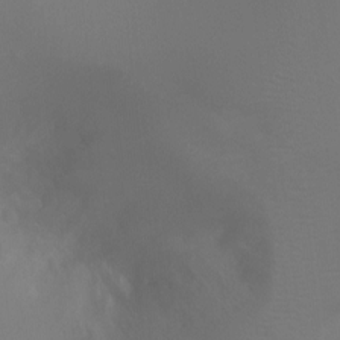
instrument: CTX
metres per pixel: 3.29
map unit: Ht
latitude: -8.2172
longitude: -27.8206
